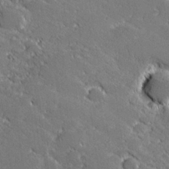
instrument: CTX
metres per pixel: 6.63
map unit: lHvf
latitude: 27.8206
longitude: 141.0864
